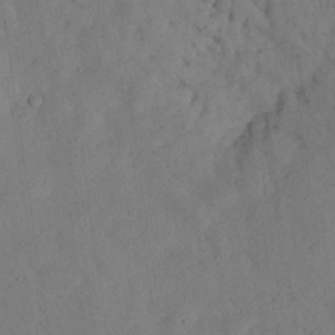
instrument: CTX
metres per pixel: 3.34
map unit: Nhu
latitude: 27.8583
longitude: -72.4412
